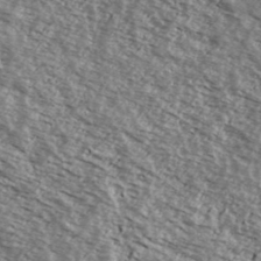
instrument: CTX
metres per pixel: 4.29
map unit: Ave
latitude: 38.7813
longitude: -109.8016
